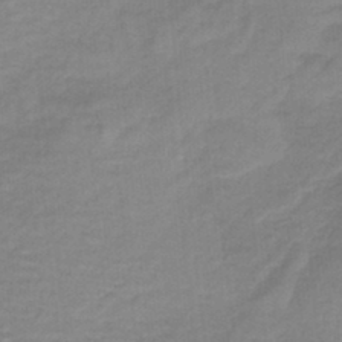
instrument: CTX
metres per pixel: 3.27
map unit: HNb
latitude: -36.0094
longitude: 57.8611
